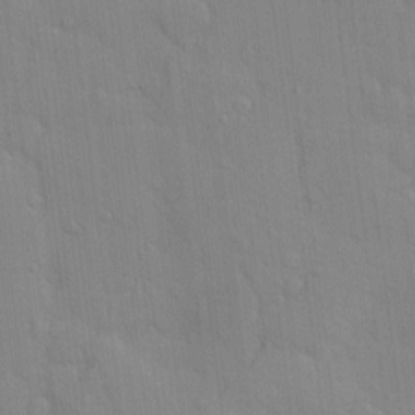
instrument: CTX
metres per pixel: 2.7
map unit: Hve
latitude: -11.2187
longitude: 175.8233
